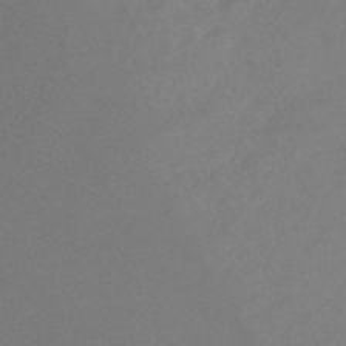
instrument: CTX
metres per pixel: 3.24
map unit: HNhu
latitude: -44.4440
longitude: 91.1998
